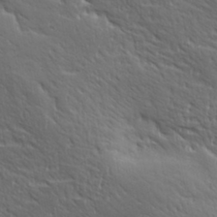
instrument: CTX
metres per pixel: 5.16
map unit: Ave
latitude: 19.2915
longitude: -137.8961
